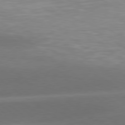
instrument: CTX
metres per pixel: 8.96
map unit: Hpe
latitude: 79.1970
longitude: -129.1781
